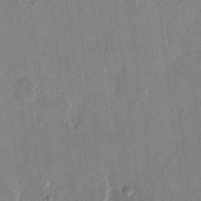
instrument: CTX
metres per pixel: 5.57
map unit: eHh
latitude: 14.1956
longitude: -69.3293
